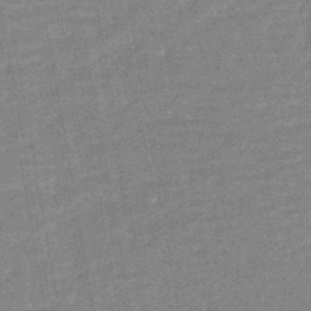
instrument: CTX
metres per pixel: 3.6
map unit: HNhu
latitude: -43.2375
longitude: 99.0864
